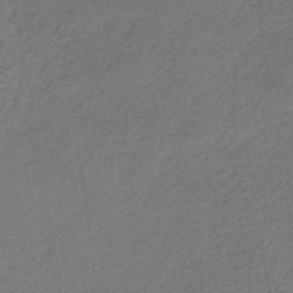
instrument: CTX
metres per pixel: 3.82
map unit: lHb
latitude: -36.2739
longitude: 59.6910
